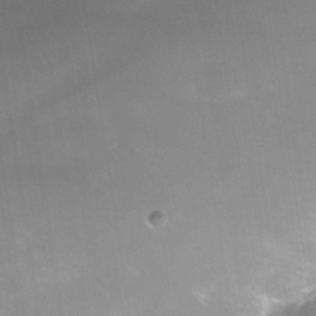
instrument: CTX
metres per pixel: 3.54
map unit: Nhe
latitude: -35.2565
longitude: -145.5371
